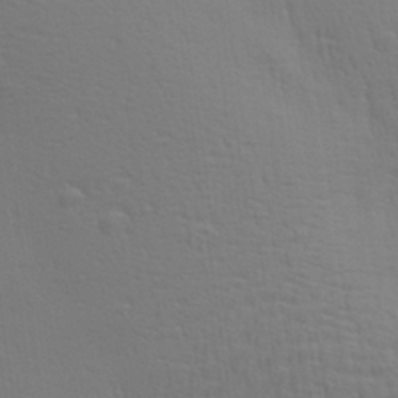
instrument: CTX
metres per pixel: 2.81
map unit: Aa
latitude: 28.3656
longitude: -139.2159
